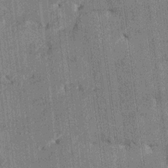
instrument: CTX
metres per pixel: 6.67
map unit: HNhu
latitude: 0.3467
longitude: -5.9717
